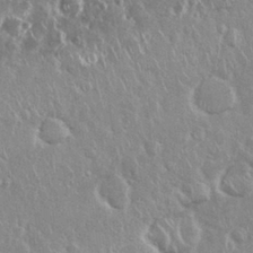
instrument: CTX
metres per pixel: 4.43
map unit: Nhu
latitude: 28.8191
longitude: -62.4790
